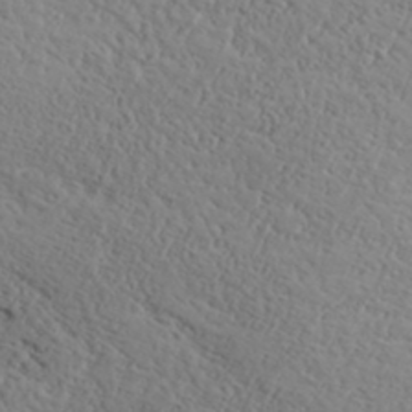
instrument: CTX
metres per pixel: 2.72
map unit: ANa
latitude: 35.8394
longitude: 14.6330
